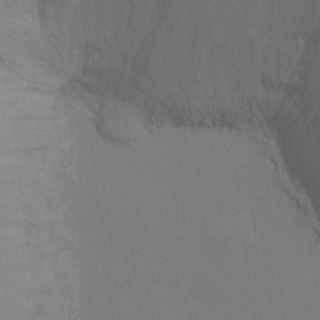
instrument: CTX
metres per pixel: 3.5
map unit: Ht
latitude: -8.2172
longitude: -30.7247
